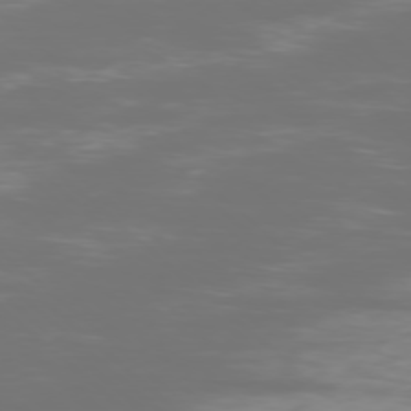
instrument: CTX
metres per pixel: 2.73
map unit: Ap
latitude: -77.3510
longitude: -81.4048
